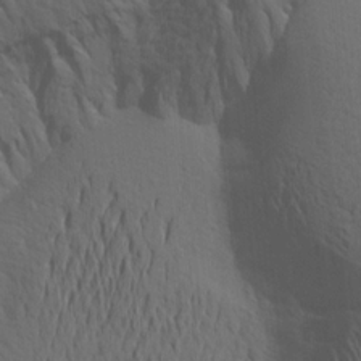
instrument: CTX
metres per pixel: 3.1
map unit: Aa
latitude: 19.5371
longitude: -143.7639
